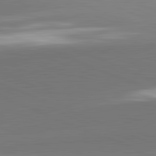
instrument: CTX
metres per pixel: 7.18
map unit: lApd
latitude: 82.1199
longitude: 150.7652
